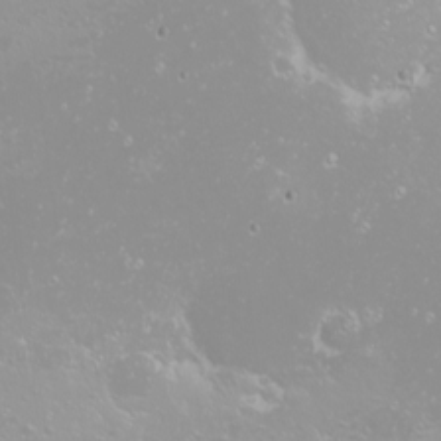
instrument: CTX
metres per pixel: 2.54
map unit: Nhu
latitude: -8.7652
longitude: -70.7246
